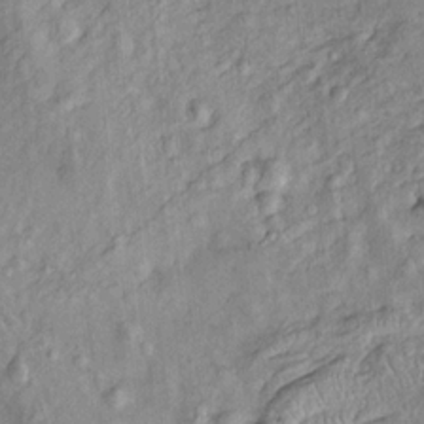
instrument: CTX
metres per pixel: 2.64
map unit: Htu
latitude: -6.0472
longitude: 154.9730
